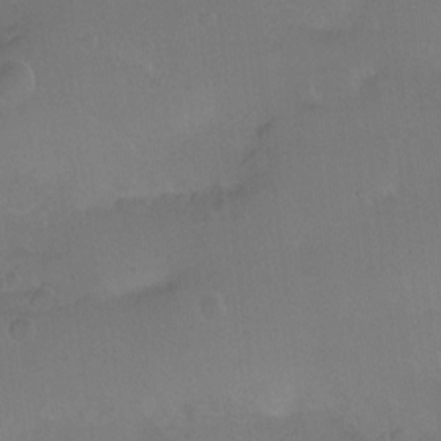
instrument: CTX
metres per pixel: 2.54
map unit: Hto
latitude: -10.5196
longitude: -37.6505
